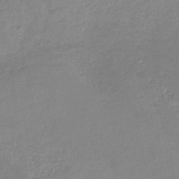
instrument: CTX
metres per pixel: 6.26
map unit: HNb
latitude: -34.1228
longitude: 55.3132
